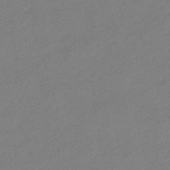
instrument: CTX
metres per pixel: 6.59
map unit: eHb
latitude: -40.7652
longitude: 83.4076
